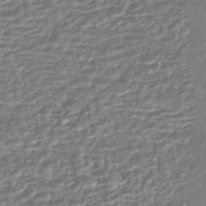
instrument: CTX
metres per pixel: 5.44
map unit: HNhu
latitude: -44.1228
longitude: 98.2550
